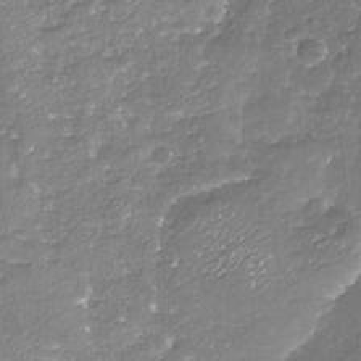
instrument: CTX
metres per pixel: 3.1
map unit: Nhu
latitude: -18.9542
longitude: -58.0822
